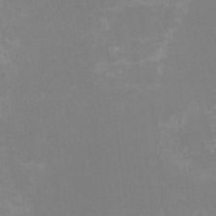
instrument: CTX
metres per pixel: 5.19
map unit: HNhu
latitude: -1.7478
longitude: -5.4615
